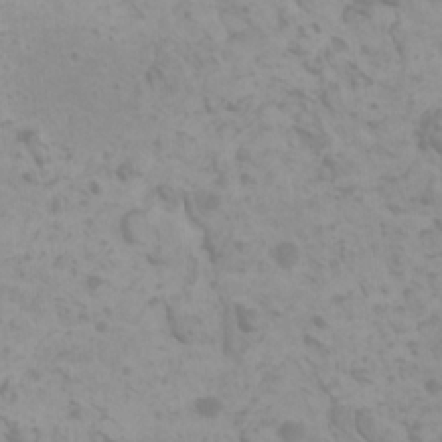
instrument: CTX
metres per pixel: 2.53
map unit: HNhu
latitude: 0.5734
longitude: 2.3306
